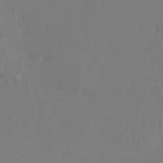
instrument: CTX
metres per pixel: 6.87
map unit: HNhu
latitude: 11.0836
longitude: 22.7274
